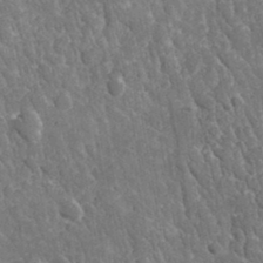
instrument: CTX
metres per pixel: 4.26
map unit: lHvf
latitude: 34.1388
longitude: -86.2522
